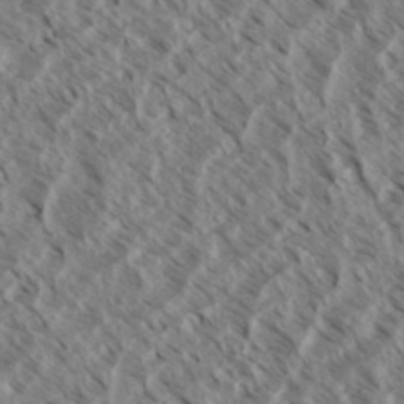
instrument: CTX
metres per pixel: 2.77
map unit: eHh
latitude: 34.4979
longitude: -139.8961
